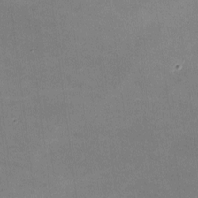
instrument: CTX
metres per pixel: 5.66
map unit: lHvf
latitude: -9.8800
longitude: -100.7813
